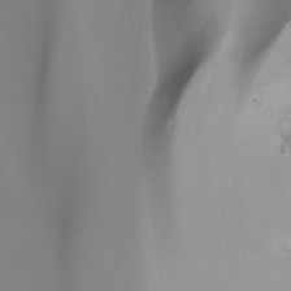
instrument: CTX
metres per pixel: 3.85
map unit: Ht
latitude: -16.1039
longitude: -45.2348
